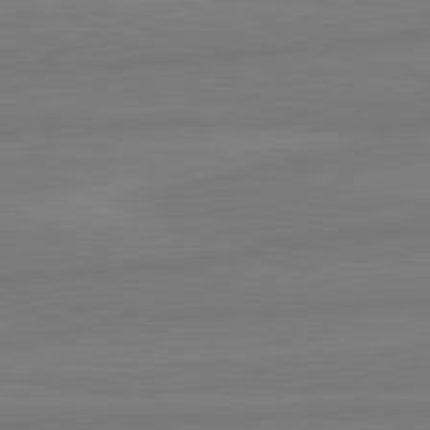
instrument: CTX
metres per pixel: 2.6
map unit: lApd
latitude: 81.9150
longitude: -175.7828
